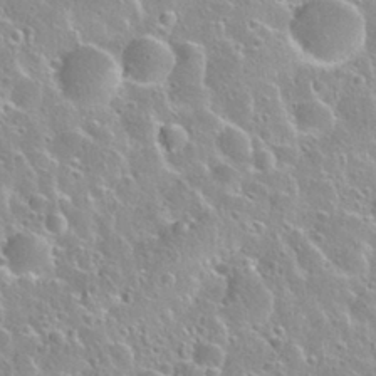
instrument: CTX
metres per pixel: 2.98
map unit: Nhu
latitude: 28.3467
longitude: -53.8772
